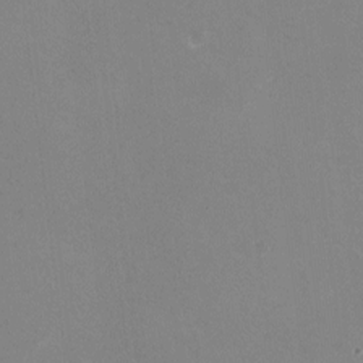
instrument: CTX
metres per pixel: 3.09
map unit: HNhu
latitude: -1.9367
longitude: -3.5560
